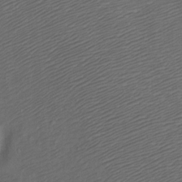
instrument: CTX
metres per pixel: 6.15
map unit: Ht
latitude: -7.3887
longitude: -35.0647
